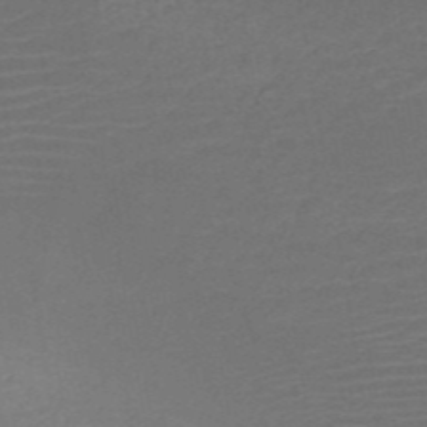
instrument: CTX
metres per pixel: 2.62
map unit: HNb
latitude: -51.3887
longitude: -48.6490
